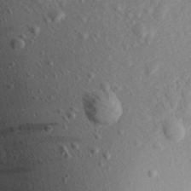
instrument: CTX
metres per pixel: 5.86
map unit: Aa
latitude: 15.7072
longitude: -142.2334
